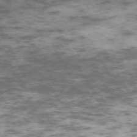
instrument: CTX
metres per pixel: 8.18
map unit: Hpe
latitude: -72.0094
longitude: 7.6155
